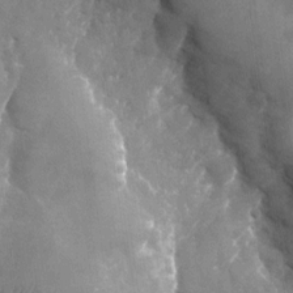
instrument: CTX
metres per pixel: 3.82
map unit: Nhu
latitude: -24.3873
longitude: -69.2348
